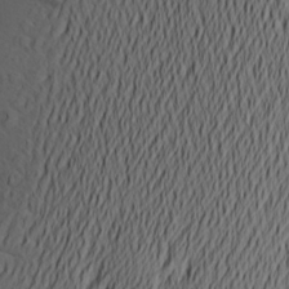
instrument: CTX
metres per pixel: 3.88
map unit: Aa
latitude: 23.0836
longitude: -145.7260
